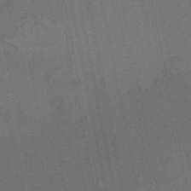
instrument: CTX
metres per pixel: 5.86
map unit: HNb
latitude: -49.0298
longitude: -47.9906
